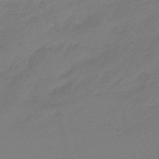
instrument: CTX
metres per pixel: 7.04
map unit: eHb
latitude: -46.9541
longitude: 86.9920
